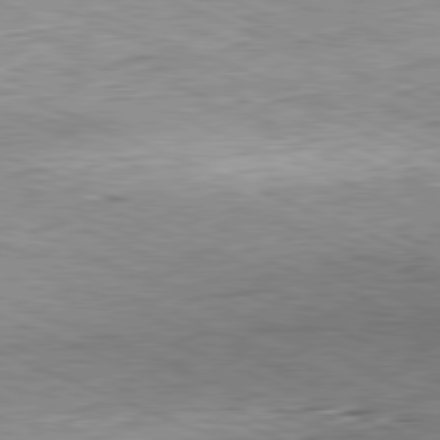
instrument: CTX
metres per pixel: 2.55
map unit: Hpe
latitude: -82.0472
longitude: 11.7478
